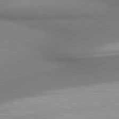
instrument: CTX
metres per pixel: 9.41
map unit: lApd
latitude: 81.1592
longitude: 161.9556
